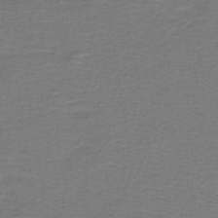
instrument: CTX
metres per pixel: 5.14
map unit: lHb
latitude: -43.1431
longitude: 56.7085
